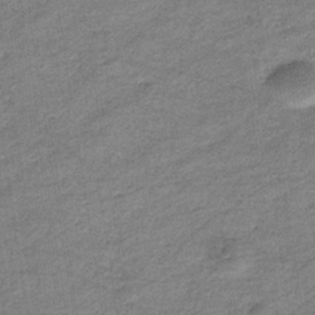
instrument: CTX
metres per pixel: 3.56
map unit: eHb
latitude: -36.9919
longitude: 77.4643
